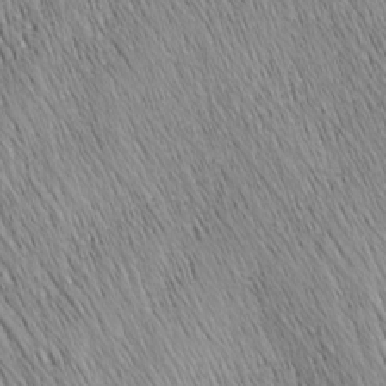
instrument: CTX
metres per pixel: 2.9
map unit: Nhu
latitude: -4.2361
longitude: -150.1200
